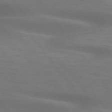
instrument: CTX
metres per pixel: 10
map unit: lApd
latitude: 75.3671
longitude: -59.8772
